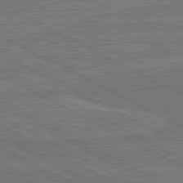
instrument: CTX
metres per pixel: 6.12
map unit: lApd
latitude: 81.2159
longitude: 168.5762
